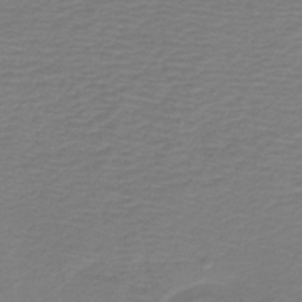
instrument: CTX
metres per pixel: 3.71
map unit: HNb
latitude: -42.9352
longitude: 52.2361
